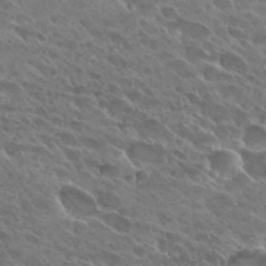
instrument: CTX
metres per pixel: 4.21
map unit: Hto
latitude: 28.2522
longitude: -41.7827
